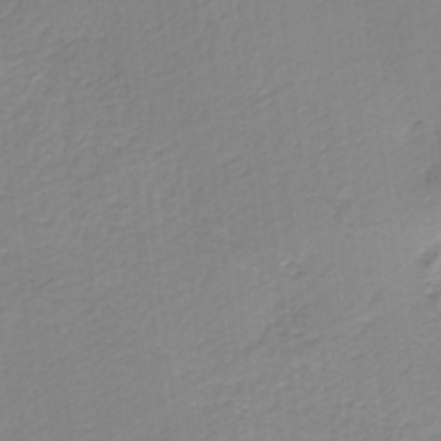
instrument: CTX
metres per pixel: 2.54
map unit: HNb
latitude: -37.0864
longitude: 55.5777
